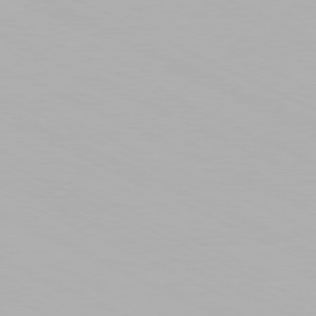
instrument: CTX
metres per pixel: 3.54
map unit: Hpe
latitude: -81.4833
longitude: 18.8030
